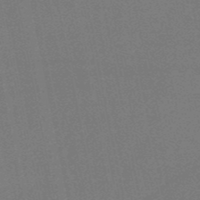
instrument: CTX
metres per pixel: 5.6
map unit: HNb
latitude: -51.7666
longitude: -40.3278
